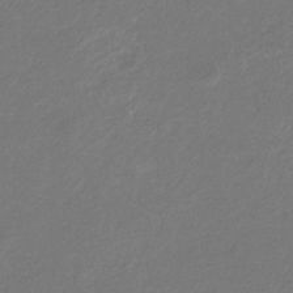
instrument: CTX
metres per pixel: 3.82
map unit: eHb
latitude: -31.0864
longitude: 71.1053
